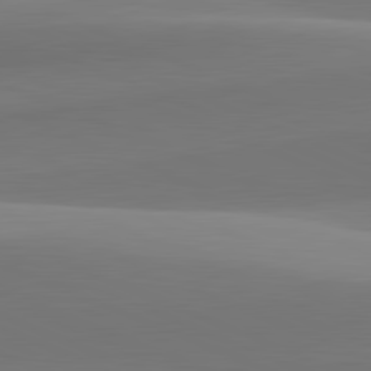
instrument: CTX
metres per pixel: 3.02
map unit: lApd
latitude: 82.0444
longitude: 144.3117
